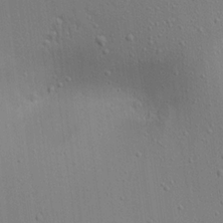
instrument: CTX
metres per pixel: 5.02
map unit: Aa
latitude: 18.7813
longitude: -141.0269
